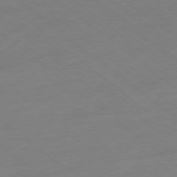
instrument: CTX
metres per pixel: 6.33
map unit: Ap
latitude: -78.7463
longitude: -99.1403
